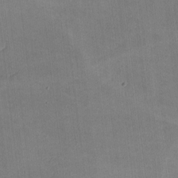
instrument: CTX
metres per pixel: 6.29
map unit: lHvf
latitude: -10.0283
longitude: -101.3293
